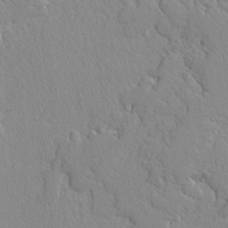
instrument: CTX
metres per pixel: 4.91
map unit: lAvf
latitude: -4.1228
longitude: -108.5356
